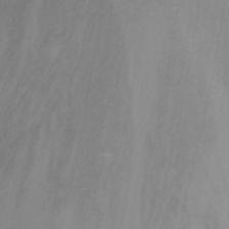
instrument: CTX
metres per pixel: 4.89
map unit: Nhu
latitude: -8.7841
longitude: -49.0836
